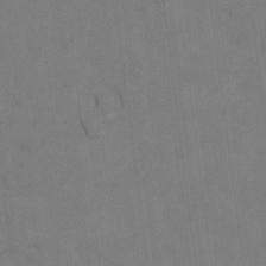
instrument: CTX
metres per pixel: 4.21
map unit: Ht
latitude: 9.8772
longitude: -32.7813
